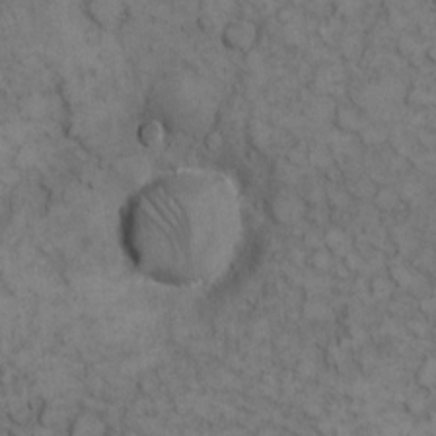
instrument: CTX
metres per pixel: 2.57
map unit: eHh
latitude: 12.2145
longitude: -63.4805
